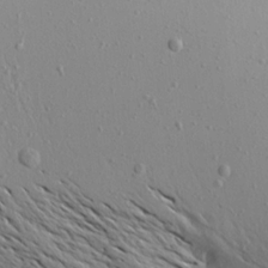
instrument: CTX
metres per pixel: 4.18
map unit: Aa
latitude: 19.4048
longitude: -148.1011
